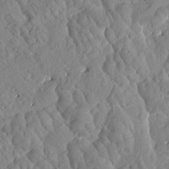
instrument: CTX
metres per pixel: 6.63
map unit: Htu
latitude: 0.1389
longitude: 176.3117
